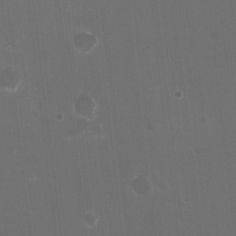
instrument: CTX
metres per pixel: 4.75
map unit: HNhu
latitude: -2.3873
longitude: -3.3292
